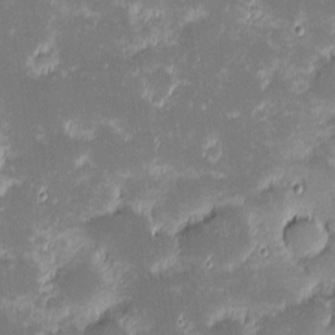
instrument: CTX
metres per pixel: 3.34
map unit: eHh
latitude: -1.9556
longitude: -86.3656
